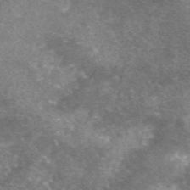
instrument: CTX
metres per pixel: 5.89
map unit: eAb
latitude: 47.3482
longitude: 125.3510
